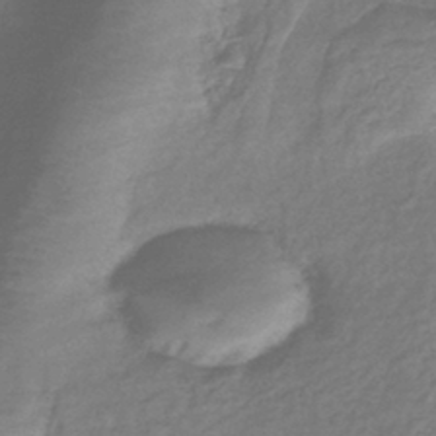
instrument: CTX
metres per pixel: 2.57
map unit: lHb
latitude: -40.8975
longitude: 78.7841
